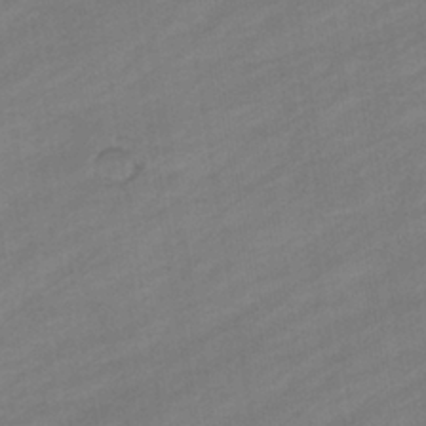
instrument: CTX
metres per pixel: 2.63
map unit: eHb
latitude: -37.0864
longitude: 78.3873
